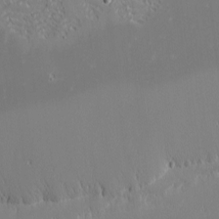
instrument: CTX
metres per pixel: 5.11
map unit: eHh
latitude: -2.3684
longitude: -84.1200
